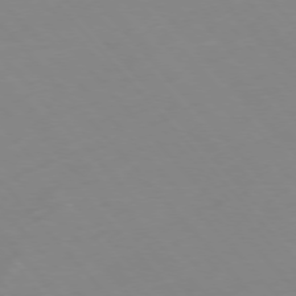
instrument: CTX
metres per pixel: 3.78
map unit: Hpe
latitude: -76.6896
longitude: -19.1592
